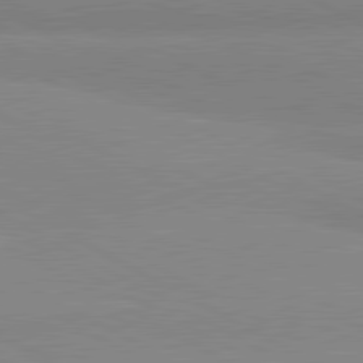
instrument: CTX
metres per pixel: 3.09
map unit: lApd
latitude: 81.0458
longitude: -179.2915
